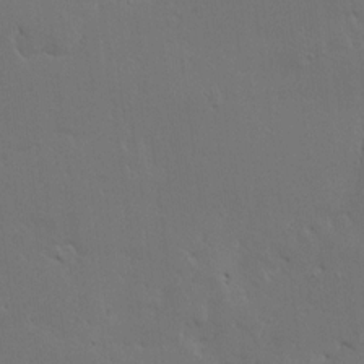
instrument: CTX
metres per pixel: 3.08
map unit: Ave
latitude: 15.6694
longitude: -139.6694
